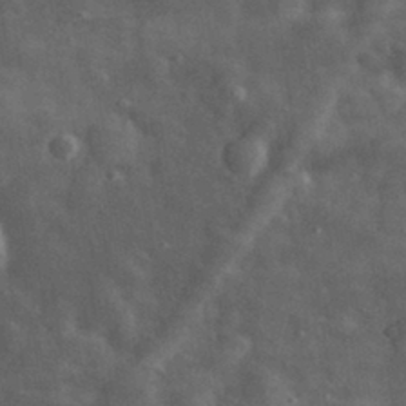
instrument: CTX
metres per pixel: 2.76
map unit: eHh
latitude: 31.4994
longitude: -71.2159
